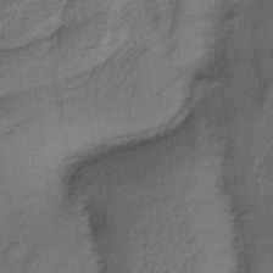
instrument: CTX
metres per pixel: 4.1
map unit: lHb
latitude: -35.7100
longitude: 70.9164
